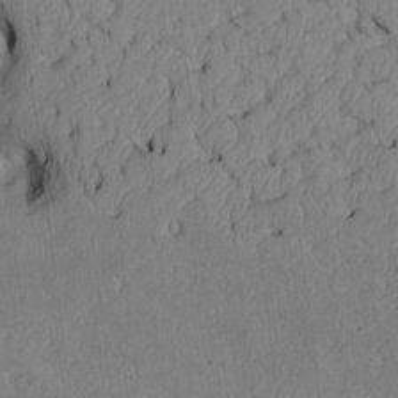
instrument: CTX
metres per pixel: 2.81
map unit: Htu
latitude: 3.0269
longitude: 149.0109
